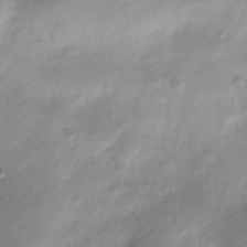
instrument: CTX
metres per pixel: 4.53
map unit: Nve
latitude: -23.1809
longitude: 105.6344
